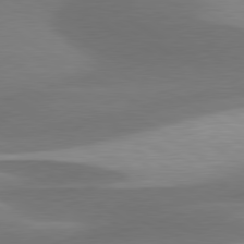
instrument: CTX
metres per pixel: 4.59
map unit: lApd
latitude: 79.7828
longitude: -88.1956
